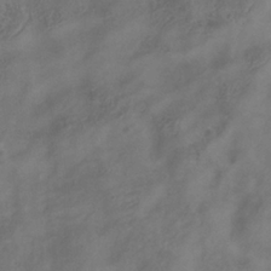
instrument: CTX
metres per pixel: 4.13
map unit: Hve
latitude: -34.7841
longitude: 90.3496
